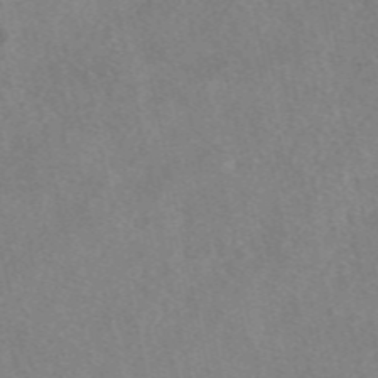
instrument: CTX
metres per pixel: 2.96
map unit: eAb
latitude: 48.5546
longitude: 105.7288
